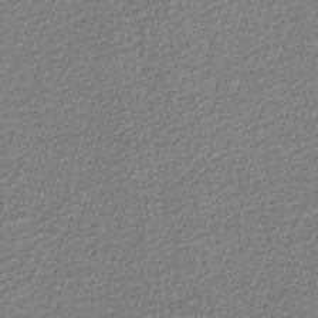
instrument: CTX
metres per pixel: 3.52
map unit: eAb
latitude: -38.3118
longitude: 52.3873
